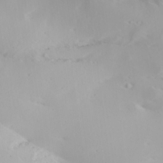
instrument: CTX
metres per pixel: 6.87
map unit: lAa
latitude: 20.5168
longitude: -138.1011
